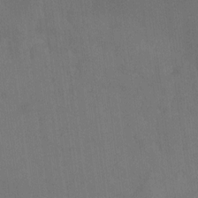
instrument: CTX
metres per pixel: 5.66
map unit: Ht
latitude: -8.6518
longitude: -38.9514
